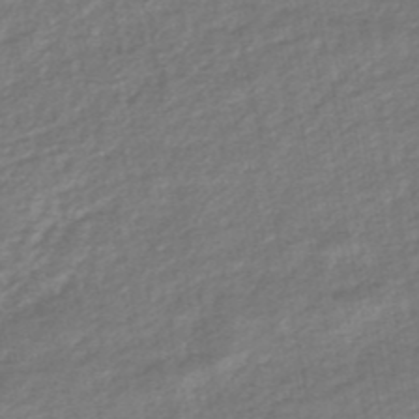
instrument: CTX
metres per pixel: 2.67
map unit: HNb
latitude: -49.2376
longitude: 58.7652
